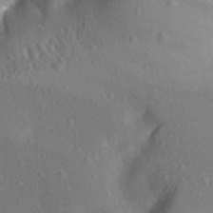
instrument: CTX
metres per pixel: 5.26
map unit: Aa
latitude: 28.5168
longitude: -135.5182
